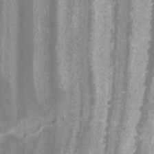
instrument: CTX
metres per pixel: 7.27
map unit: Ht
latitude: -4.3873
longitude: -62.3656
